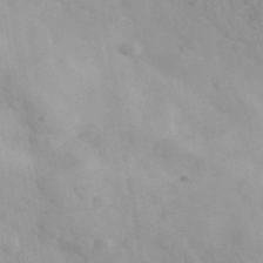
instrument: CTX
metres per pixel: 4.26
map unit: Ave
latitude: 39.6505
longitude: -107.5182
